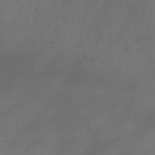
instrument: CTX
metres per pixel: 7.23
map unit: HNb
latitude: -44.3684
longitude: -43.8583
